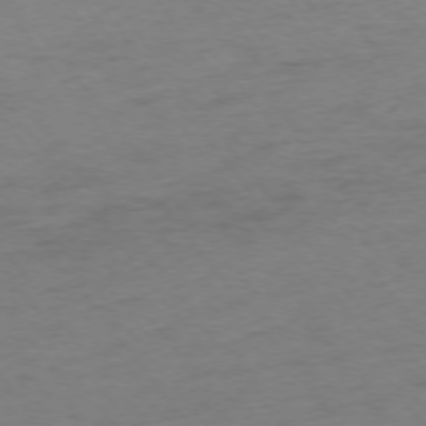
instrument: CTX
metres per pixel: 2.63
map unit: Ap
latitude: -75.1054
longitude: -72.8380
